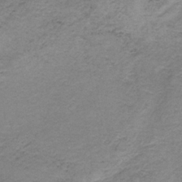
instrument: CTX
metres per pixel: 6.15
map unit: HNb
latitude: -32.8975
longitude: 62.8408
